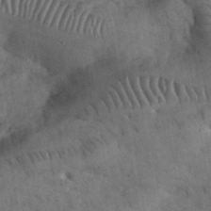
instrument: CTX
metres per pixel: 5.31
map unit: eHh
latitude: 33.7072
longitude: -68.1578
